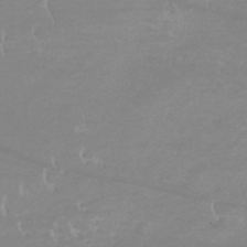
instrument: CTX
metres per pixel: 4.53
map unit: lHb
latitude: -33.9745
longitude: 70.0850
